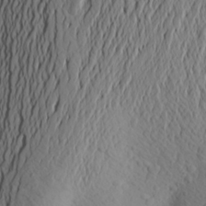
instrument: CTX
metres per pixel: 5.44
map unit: Aa
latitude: 26.8758
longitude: -144.5923
